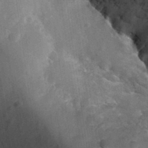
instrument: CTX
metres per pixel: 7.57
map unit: Nhu
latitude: 32.5356
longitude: -52.4034
